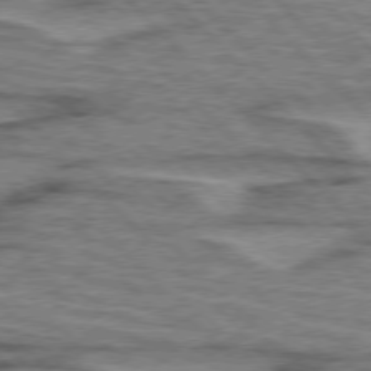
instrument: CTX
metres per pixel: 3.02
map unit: lApd
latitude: 76.5734
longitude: -77.9717
